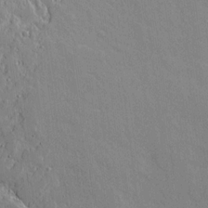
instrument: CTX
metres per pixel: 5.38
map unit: lAvf
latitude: 16.4412
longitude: -127.3482
